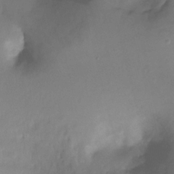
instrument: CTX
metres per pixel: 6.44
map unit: Ht
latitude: -12.0283
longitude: -47.4427
